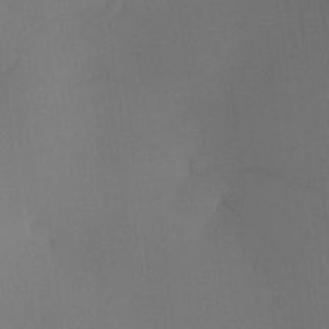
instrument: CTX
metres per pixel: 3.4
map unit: eHh
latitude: -3.9367
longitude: 17.0298
